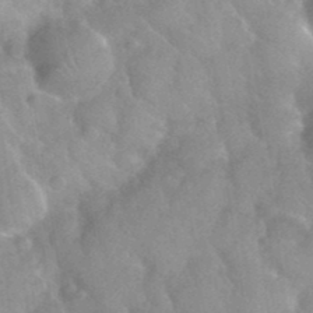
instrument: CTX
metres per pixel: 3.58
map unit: Nhu
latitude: 26.4412
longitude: -56.3089
